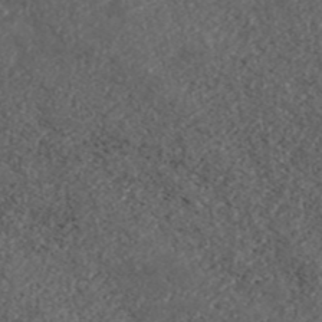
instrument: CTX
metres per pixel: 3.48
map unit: ANa
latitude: 43.8206
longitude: 36.6140
